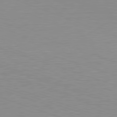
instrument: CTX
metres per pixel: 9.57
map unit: Hpe
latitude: -82.5007
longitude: 6.4062
